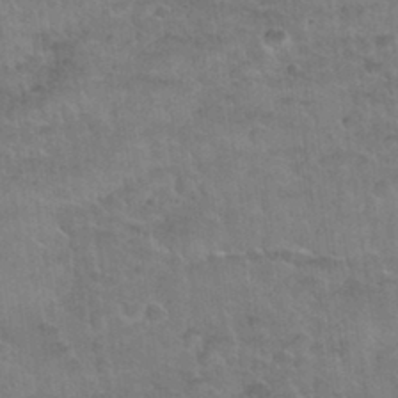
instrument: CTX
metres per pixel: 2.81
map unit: Nhu
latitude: 31.8206
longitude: -51.8205
